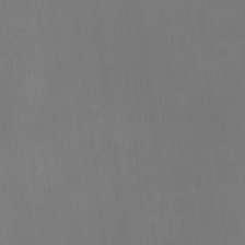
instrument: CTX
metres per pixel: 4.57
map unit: HNhu
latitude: 8.1767
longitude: 12.5385
